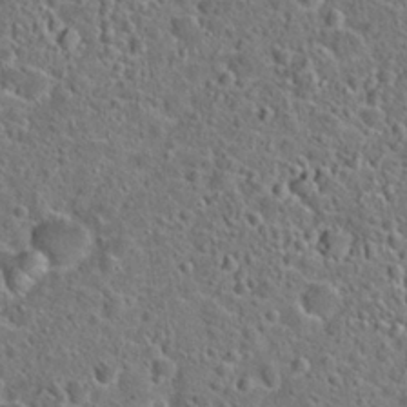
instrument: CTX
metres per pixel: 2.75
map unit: Hto
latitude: 23.5182
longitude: -46.3279
